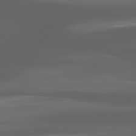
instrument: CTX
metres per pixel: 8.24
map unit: lApd
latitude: 80.8191
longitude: -140.1577
